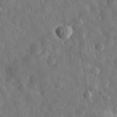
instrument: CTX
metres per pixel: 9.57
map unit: eHh
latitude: 32.5735
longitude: -77.5371
